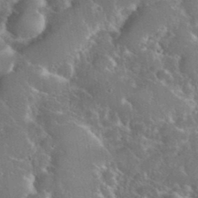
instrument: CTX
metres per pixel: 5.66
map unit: eHh
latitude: 37.3104
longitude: -60.9136
